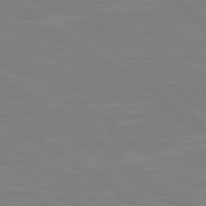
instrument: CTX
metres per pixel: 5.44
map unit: Hpe
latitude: 79.3671
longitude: -125.0080
